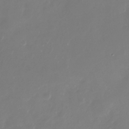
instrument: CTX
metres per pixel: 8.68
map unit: Nhu
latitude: -29.5966
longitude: -77.1781
